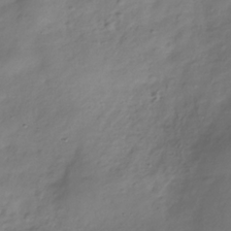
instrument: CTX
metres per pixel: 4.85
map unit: Hve
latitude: -32.6141
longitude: 90.4629
